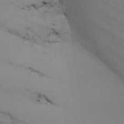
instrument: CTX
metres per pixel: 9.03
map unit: Nhu
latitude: -6.8786
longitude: -95.1970
